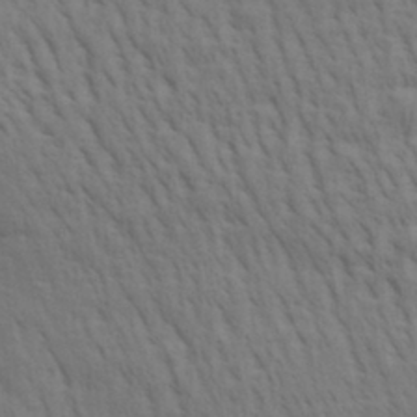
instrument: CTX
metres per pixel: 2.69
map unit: Aa
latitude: 30.1767
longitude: -139.4426
